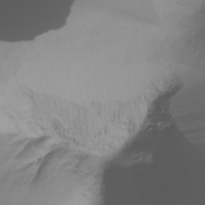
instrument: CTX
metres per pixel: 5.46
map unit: Ht
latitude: -17.2943
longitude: -46.1578
